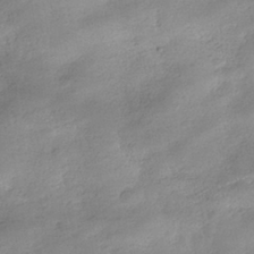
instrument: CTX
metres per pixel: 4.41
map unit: HNhu
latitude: -39.8989
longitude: 97.5210
